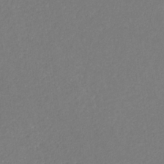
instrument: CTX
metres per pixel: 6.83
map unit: eHb
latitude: -31.1053
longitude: 68.3306
